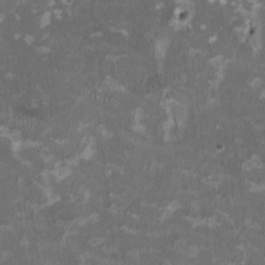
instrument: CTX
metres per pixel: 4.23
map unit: HNhu
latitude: 2.1200
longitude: -3.8961
